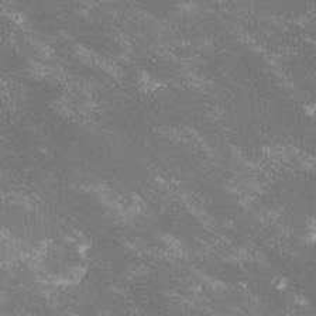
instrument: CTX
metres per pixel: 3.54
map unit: lHvf
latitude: -13.9367
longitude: -99.8583
